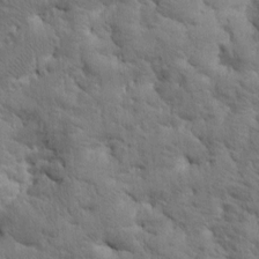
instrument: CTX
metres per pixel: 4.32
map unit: Htu
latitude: 0.1766
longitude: 173.9745
